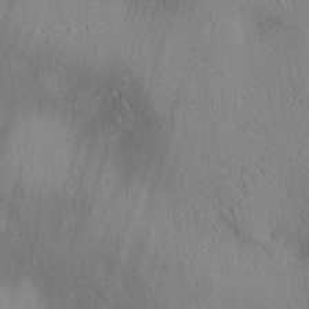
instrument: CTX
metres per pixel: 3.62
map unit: lAa
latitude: 4.4223
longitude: -117.2915
